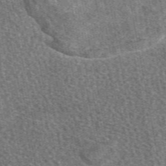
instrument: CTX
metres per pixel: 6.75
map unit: eAb
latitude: 49.1025
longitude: 117.3131
